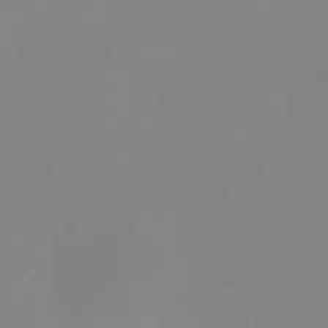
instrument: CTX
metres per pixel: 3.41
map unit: eHb
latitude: -29.7478
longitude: 70.8975
